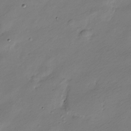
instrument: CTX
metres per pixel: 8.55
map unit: Nve
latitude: -25.9367
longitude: 106.5763
